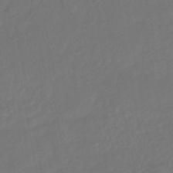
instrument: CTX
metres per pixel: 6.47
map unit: HNhu
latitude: -46.0472
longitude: 103.4077
